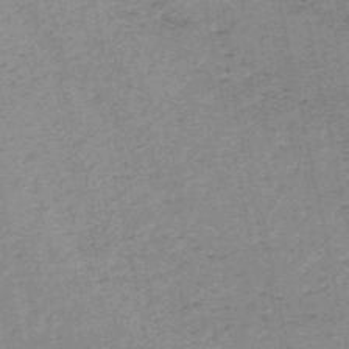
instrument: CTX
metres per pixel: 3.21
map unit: HNb
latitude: -53.5399
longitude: -47.4427
